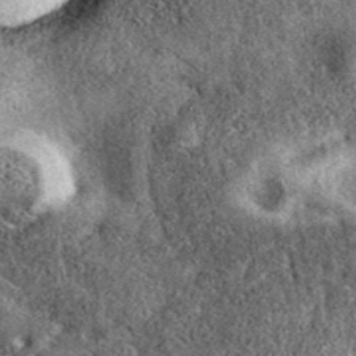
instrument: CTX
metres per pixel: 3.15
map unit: eAb
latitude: 39.4426
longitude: 107.9367
